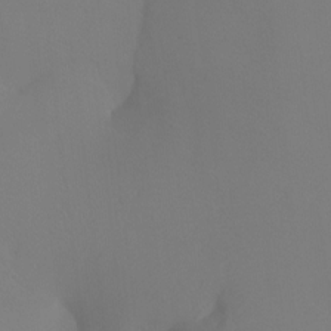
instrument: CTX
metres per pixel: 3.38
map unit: Ht
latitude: -6.9730
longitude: -27.9150
